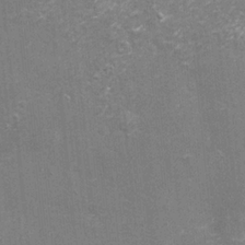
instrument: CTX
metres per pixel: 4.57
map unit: eHh
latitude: -3.3320
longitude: -75.1970
